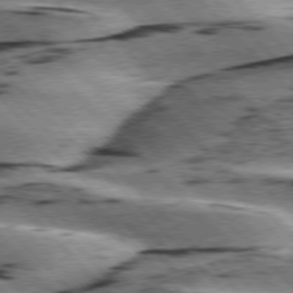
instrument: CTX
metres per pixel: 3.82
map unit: lApd
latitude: 76.2711
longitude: -78.6869
